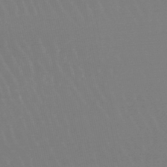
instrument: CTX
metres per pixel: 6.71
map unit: lHb
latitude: -46.6140
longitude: 76.1039
